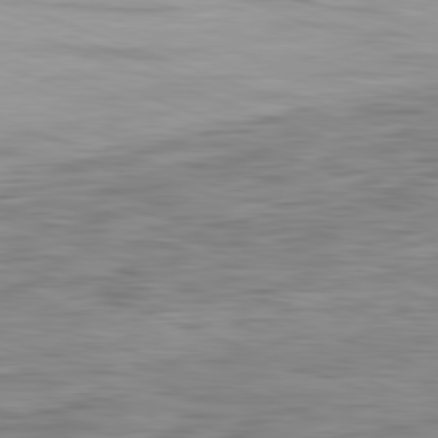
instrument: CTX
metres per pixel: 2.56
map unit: Ap
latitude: -82.1795
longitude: -73.1026
